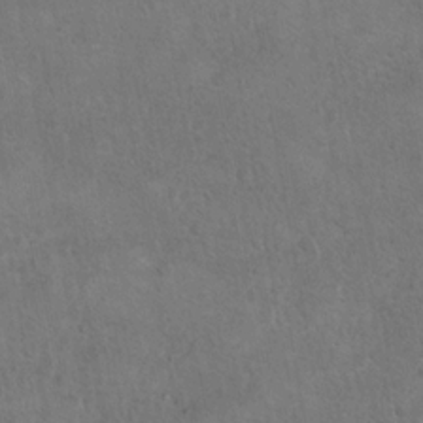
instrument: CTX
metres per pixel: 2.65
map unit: Hto
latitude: 10.2523
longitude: -35.9150
